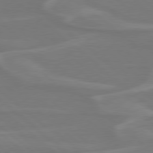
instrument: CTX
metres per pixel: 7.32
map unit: Hpe
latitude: 78.2523
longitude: -125.9339
